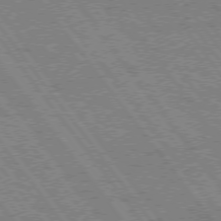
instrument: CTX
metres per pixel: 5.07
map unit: Hpe
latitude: 74.4223
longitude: -149.8017
